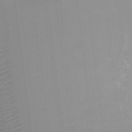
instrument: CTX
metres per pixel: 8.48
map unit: Ht
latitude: -11.8234
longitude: -23.5938
